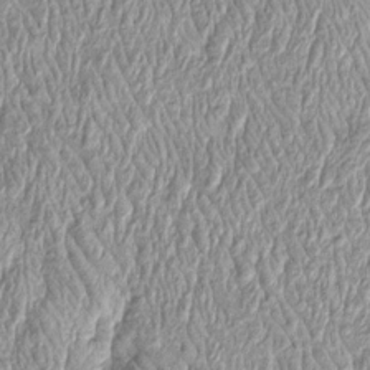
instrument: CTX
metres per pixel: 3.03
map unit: Htu
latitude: -4.2928
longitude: 158.7652
